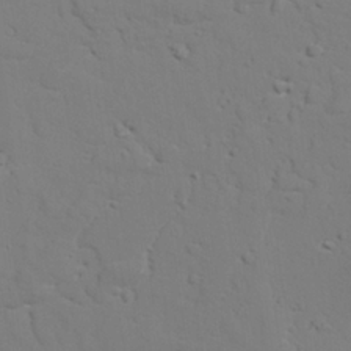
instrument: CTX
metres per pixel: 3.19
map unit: lAvf
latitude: 26.9136
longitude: -110.1389
